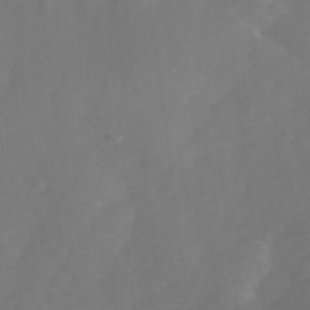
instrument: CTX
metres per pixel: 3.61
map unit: Ave
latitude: 1.0458
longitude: -113.3859
